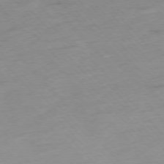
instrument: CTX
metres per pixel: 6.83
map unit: Hpe
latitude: -76.3873
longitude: -14.4601
